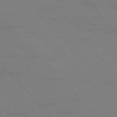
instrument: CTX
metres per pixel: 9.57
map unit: Ap
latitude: -77.0297
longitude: -61.6694
